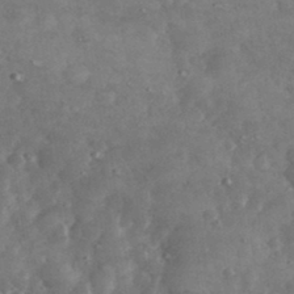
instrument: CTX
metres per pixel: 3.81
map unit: eHh
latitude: 33.9906
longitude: -69.1970
